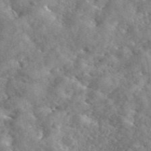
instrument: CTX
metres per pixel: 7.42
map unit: eAb
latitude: 45.6505
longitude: 128.6708
